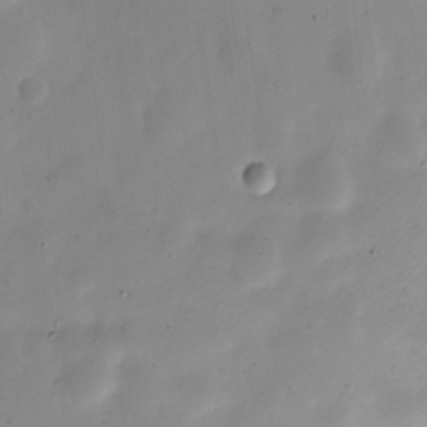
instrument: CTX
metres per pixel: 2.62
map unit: Nve
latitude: -23.0865
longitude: 106.7086
